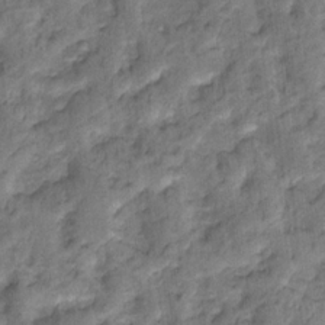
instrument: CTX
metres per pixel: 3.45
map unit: Hto
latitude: 15.1781
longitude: -31.1026
